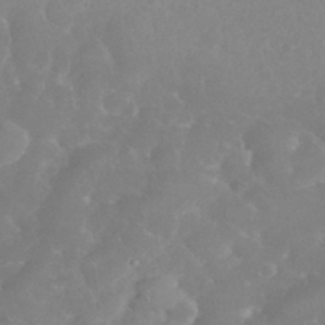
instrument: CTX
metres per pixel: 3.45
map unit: eHh
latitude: 35.5371
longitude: -63.1970
